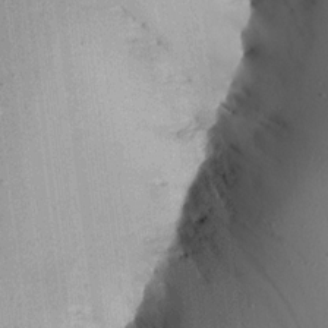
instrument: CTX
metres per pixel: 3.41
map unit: Aa
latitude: 16.1956
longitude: -146.1578
